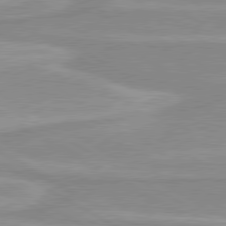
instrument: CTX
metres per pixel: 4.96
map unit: lApd
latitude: 80.0633
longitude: 171.2754
